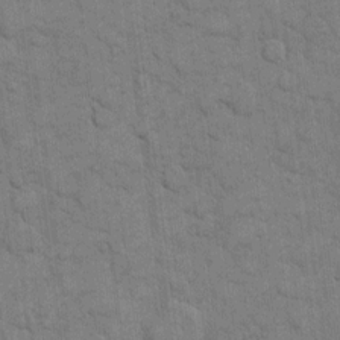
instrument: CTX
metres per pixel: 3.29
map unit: eHh
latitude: 12.3845
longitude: -65.5182
